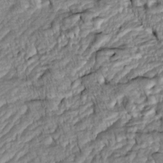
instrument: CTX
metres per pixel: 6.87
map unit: Htu
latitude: -5.7477
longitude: 153.9367
